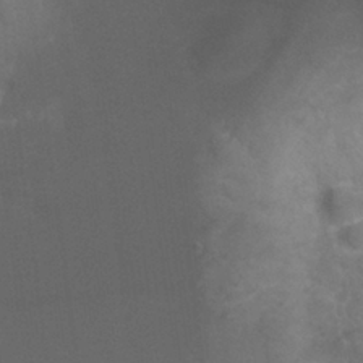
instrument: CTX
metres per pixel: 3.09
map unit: Nhu
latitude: 27.0459
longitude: -51.8583
